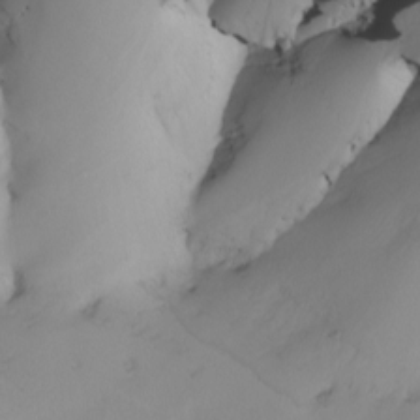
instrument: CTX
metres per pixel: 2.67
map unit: Nhu
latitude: -7.1998
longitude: -94.7624
